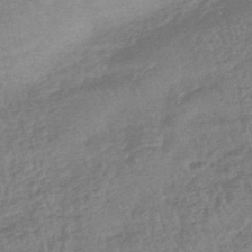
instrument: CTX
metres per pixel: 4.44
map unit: lHb
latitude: -43.7288
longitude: 79.3887
